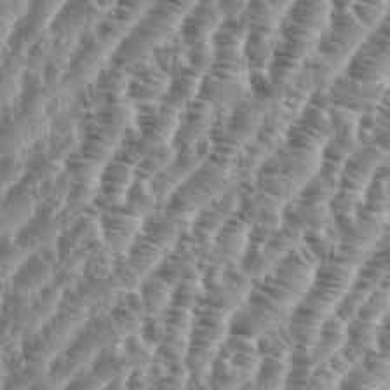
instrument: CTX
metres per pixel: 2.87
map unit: eHh
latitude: 35.0269
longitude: -135.6505
